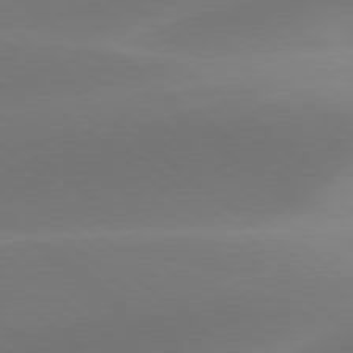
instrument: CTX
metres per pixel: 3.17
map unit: lApd
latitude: 78.4601
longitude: -51.8394
